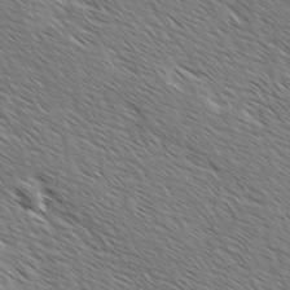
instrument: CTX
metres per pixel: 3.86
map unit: lAvf
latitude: -2.1983
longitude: -113.2159
